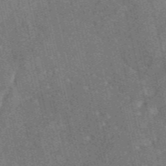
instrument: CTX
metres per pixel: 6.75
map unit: eAb
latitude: 46.8002
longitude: 119.0109
